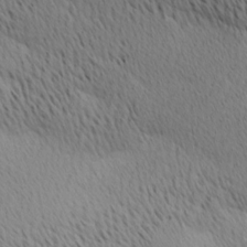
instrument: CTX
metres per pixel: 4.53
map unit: Ave
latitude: 11.0459
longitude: -107.5749
